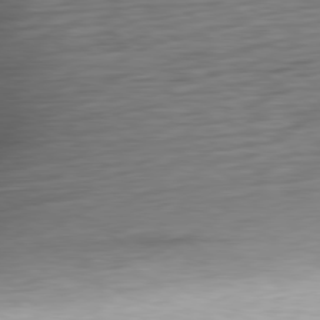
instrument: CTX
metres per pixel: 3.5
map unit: Ap
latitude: -80.3307
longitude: -69.5371
